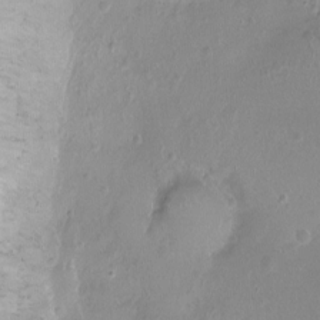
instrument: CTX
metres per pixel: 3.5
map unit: Ht
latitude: -8.5952
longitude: -20.3468
